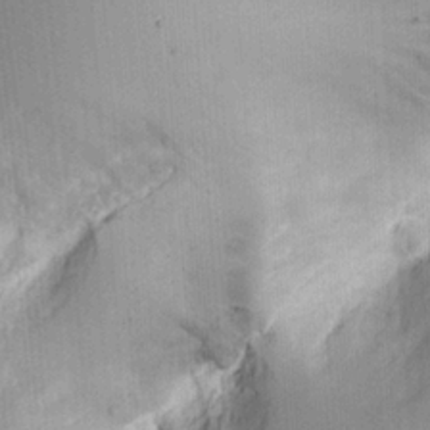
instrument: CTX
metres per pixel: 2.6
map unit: Ht
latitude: 7.5371
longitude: -75.8961
